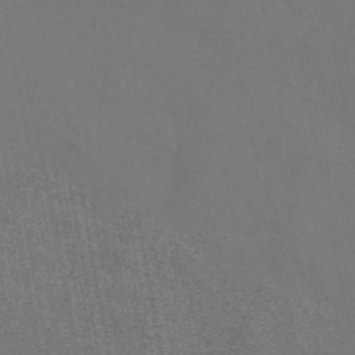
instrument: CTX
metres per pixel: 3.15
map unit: ANa
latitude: 44.2711
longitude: 29.5777
